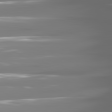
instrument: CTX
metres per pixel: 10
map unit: lApd
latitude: 81.2537
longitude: -140.1577
